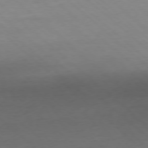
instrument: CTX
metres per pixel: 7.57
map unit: Ap
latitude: -78.2550
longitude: -97.7261
